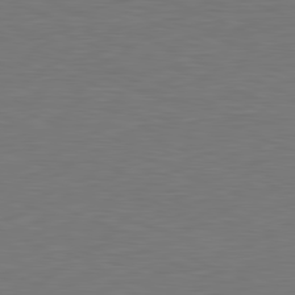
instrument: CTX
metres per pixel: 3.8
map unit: Hpe
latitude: -81.7856
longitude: 8.2172
